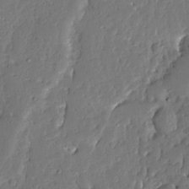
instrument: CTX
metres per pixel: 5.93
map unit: Ave
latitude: 13.2726
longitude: -137.6883
